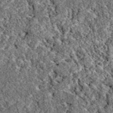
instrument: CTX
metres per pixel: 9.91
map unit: eAb
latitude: 38.7246
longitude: 111.3510
